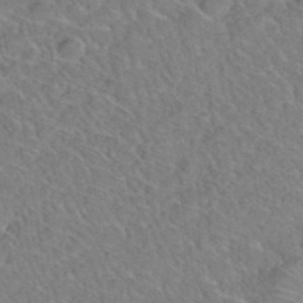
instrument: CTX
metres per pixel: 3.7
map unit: Hto
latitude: 35.8772
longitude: -48.5735
